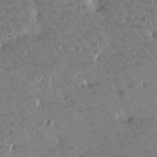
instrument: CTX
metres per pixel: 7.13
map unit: Htu
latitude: -1.9745
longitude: 176.1606
